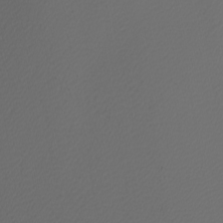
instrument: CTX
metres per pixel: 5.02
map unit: Nhu
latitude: -5.5588
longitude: -91.9528
